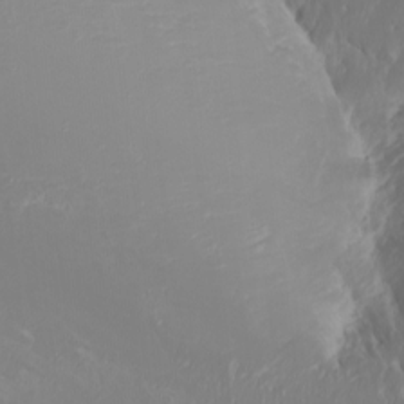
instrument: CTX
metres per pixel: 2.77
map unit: Htu
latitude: -7.1809
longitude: -71.0080
